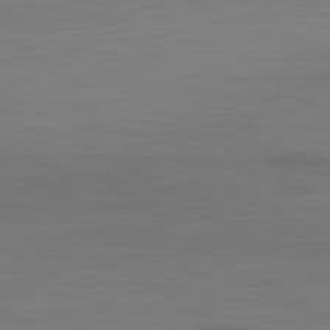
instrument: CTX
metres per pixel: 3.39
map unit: Ap
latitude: -80.2551
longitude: -59.5371
